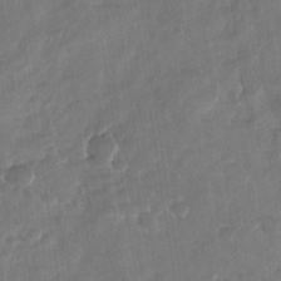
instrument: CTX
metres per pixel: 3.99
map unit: Nhu
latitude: -29.6344
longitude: -62.3845
